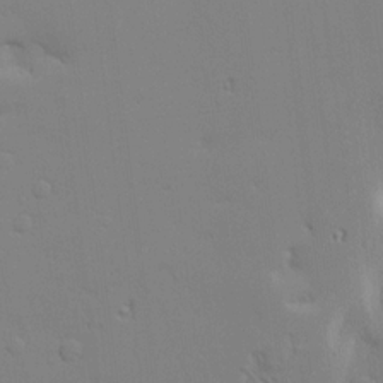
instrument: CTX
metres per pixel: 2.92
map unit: Ave
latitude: 15.7450
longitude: -141.1403
